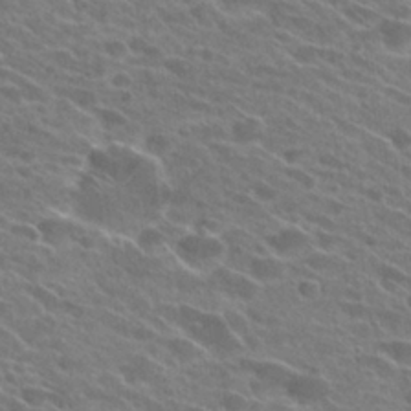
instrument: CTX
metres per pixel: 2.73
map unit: Hto
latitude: 25.3481
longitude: -41.5182
